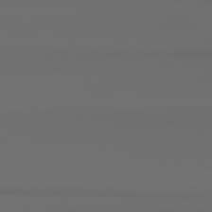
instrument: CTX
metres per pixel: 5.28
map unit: Hpe
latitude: 78.4412
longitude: -133.2159
